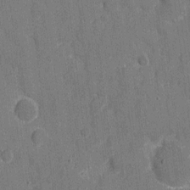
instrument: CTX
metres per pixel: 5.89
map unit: eHh
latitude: 7.0836
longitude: -67.7260
